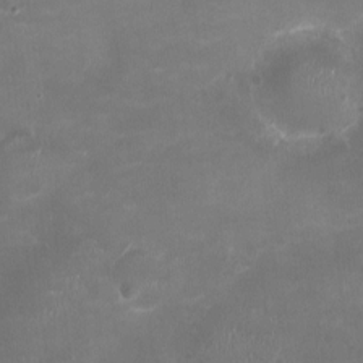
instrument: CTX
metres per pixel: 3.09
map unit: Ht
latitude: -2.2928
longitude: -20.0255
